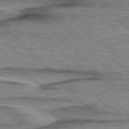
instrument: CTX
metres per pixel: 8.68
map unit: lApd
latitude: 76.8002
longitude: -78.0822
